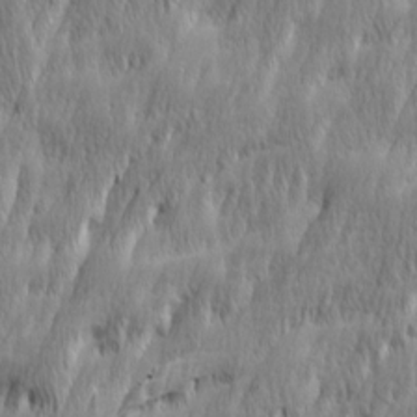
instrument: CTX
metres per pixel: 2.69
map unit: Ave
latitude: 15.1215
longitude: -135.7071
